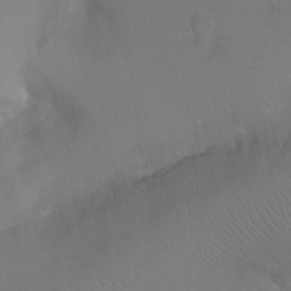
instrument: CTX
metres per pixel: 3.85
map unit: Ht
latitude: -5.1431
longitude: -28.3278
